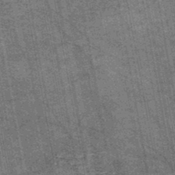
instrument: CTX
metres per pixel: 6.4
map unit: HNb
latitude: -45.0864
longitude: 53.1431
